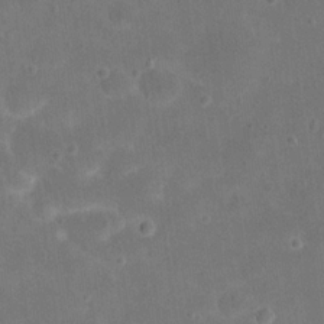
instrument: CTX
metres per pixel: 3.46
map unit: eHh
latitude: 20.7058
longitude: -65.1781
